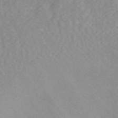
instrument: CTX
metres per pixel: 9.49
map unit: ANa
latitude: 45.1025
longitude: 24.5763
